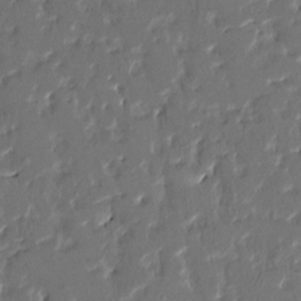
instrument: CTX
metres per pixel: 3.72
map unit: HNhu
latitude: 4.0633
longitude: 8.1795
